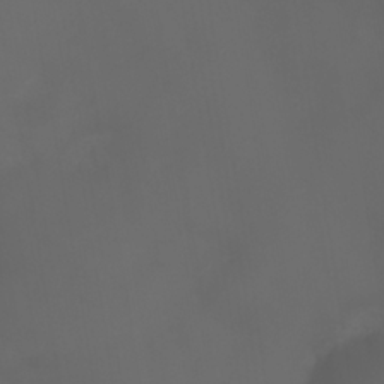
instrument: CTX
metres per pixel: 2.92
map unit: Ht
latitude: 0.9702
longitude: -21.8773
